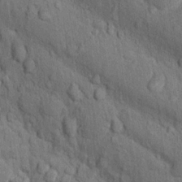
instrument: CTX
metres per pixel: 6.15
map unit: Nhu
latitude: 16.4223
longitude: -32.5168
